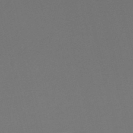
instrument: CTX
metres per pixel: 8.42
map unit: eHh
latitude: -53.0486
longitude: -24.8946
